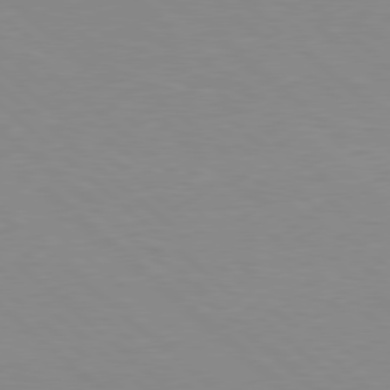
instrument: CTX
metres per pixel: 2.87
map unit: Hpe
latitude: 78.1767
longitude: -176.4223
